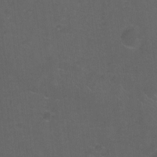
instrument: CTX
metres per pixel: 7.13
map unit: Hto
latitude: -10.0094
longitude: -36.8191
